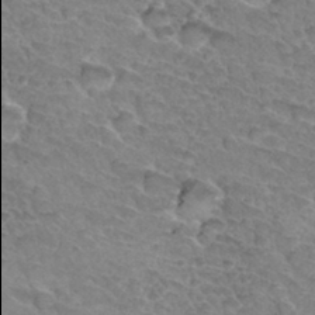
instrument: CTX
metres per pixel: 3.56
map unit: Hto
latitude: 33.9906
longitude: -45.9906
